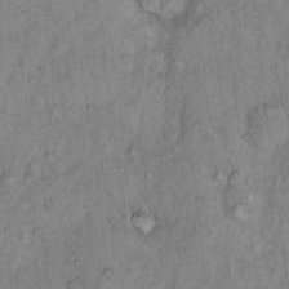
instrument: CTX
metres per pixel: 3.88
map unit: Hto
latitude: 13.6694
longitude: -57.0836
